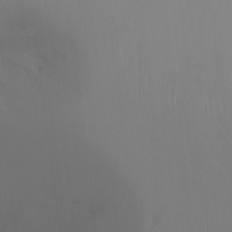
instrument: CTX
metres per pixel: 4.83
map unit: Ht
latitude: -11.0864
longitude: -44.8380
